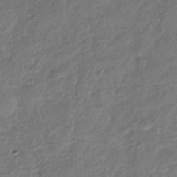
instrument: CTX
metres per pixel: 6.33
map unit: Nhu
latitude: -30.3117
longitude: -59.0081
